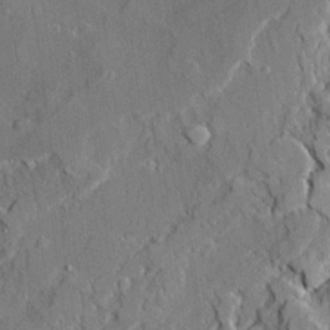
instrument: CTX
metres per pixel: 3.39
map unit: Ave
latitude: 22.1011
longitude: -129.6316
